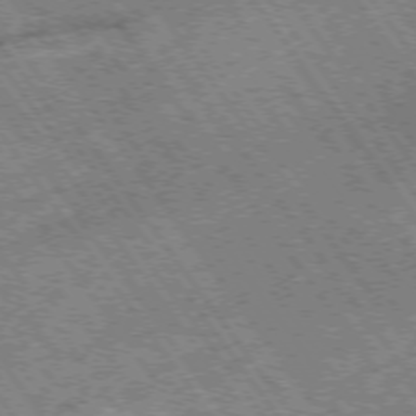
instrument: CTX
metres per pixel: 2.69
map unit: Hpe
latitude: -75.2754
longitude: -19.4993
